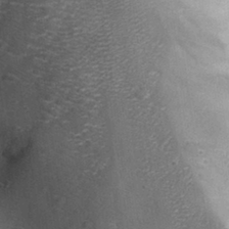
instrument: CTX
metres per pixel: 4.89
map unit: Aa
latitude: 30.2145
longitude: -132.1767
